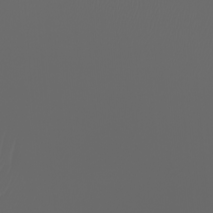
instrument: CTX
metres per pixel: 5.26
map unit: Nhu
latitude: -7.6344
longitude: -83.8583
